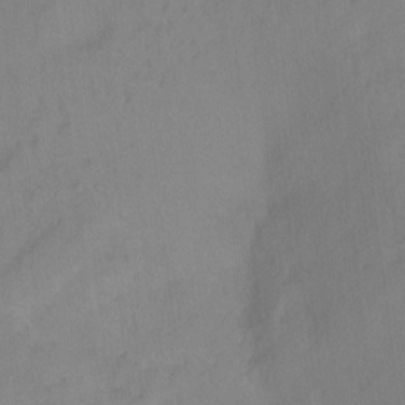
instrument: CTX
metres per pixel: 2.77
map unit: Ht
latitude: -10.0283
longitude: -37.9717
